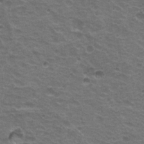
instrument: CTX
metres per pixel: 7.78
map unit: Hto
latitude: 20.1200
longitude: -32.2334
